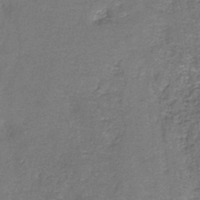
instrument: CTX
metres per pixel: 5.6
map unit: HNb
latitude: -37.0864
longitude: 51.1431
